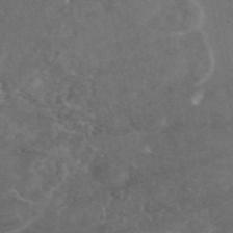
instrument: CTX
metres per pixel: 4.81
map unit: eAb
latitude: 46.3845
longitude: 114.9353
